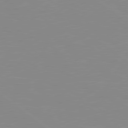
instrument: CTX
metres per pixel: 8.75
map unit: Hpe
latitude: 78.6113
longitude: -124.4979
